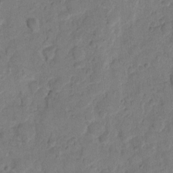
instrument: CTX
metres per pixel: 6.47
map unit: eHh
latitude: 9.7450
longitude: -64.3467
